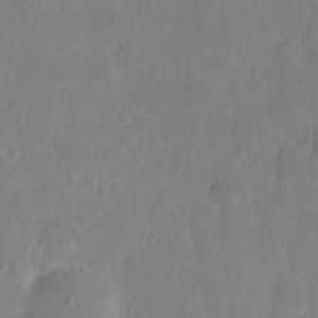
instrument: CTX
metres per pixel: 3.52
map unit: eHh
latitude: 5.5182
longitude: -66.2711
